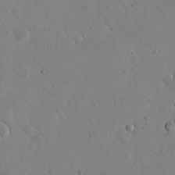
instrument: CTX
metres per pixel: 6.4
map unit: eHh
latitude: 20.9703
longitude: -68.6869
